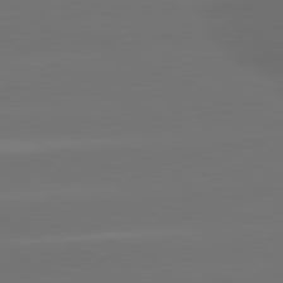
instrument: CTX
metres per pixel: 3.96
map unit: lApd
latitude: 80.5168
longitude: -145.9528
